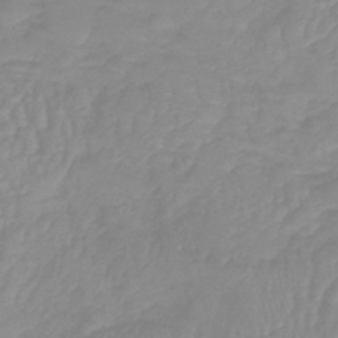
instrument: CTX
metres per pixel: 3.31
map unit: lHb
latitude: -40.0094
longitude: 66.9731
